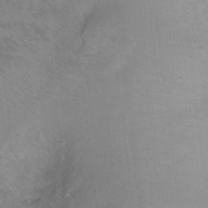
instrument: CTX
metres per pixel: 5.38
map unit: Ht
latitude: -5.8044
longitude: -36.3090
